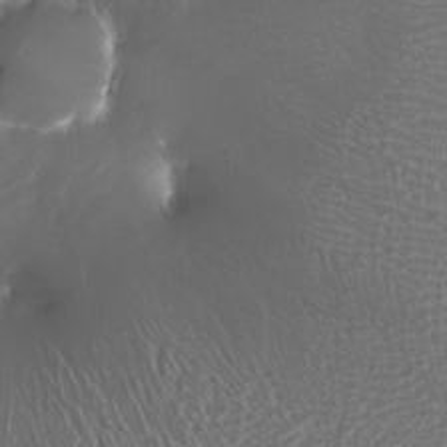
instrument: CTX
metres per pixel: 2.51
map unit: Nhu
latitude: -7.4832
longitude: -91.6316
